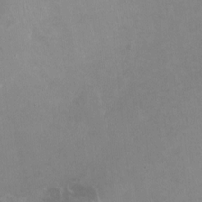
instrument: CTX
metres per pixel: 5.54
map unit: HNhu
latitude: -0.7275
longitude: -3.3859
